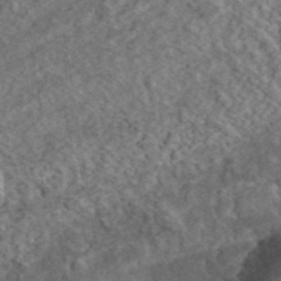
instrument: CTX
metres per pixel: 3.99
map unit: eHh
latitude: 37.2537
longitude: -79.8206
